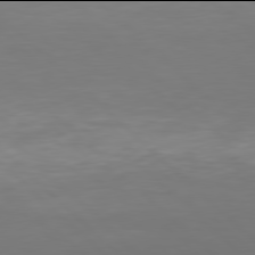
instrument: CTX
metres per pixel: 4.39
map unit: Hpe
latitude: 77.9906
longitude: -170.0822
